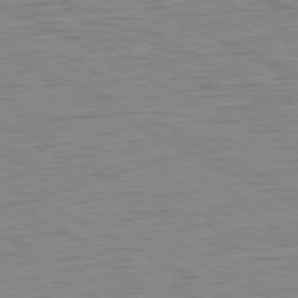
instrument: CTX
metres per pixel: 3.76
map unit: Ap
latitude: -81.0109
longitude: -86.6301
